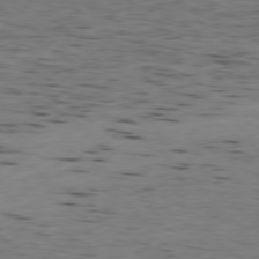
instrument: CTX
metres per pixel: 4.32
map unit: Ap
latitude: -79.4832
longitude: -100.9325
